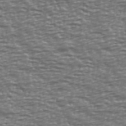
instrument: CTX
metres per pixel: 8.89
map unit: Ave
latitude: 40.7057
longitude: -113.1781
